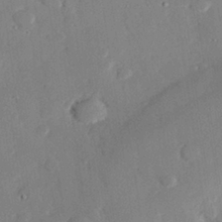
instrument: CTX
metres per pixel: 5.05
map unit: eHh
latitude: 28.2522
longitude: -81.1214
